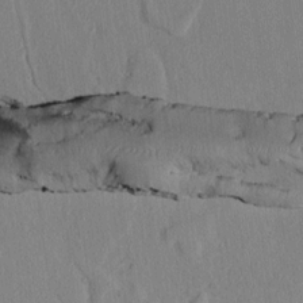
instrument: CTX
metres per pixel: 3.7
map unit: lAvf
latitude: 7.4426
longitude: 168.6896
